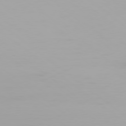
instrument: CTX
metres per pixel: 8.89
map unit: Ap
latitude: -79.0297
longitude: -96.2711
